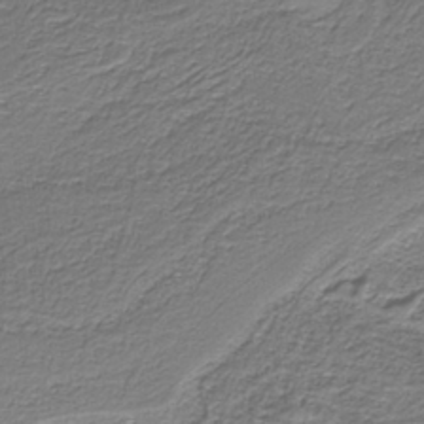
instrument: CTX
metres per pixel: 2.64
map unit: eAb
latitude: -38.6330
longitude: 53.2187
